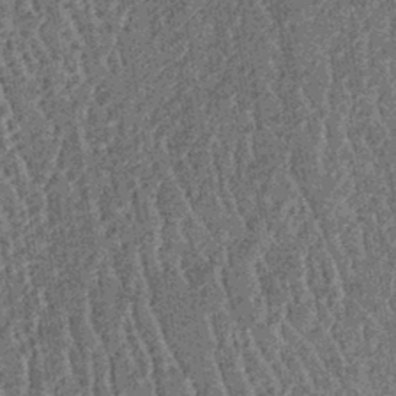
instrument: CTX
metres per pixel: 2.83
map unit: lHb
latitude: -39.0675
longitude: 64.3495
